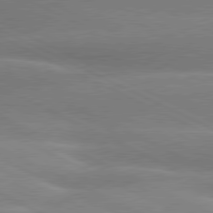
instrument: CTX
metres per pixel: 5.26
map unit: lApd
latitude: 80.3089
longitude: -137.1781
